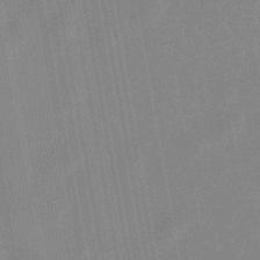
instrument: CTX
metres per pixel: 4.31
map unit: lHb
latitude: -48.3496
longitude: 71.2565
